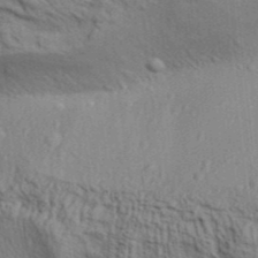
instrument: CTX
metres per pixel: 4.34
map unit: Aa
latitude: 32.0444
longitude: -135.2726
